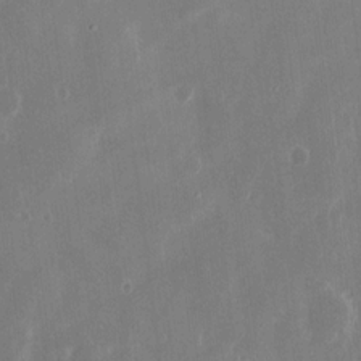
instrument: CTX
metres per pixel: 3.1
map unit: eHh
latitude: 13.1025
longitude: -71.9150
